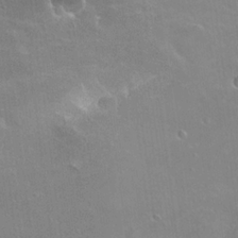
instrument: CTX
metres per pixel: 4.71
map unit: Nhu
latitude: 21.2159
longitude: -30.7813
